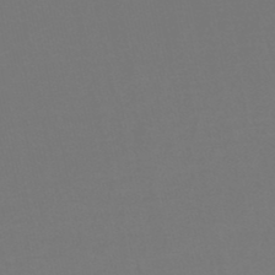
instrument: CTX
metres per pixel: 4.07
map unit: lHb
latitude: -47.3509
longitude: 65.0676
